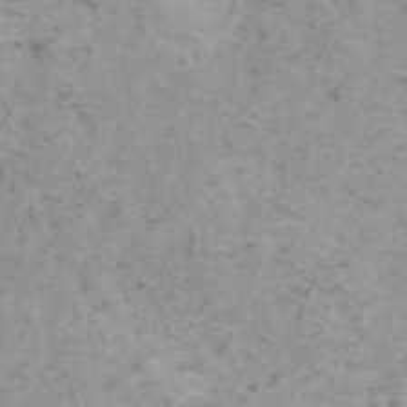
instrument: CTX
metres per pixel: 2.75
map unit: HNhu
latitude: 0.9135
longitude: 3.8044
